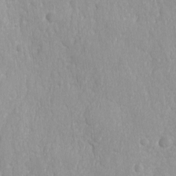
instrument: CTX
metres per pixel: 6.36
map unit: Ave
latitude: -10.9920
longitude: -120.4790
